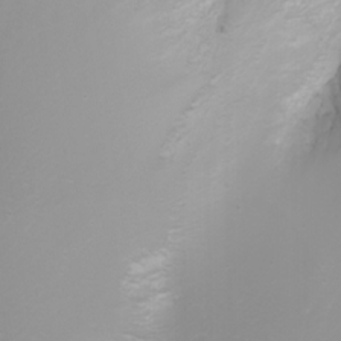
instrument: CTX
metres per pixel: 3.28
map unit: Nhu
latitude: -4.9163
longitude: -73.9151
